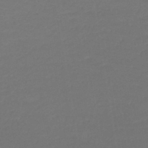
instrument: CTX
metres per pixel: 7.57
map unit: HNb
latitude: -47.7855
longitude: -43.9528
